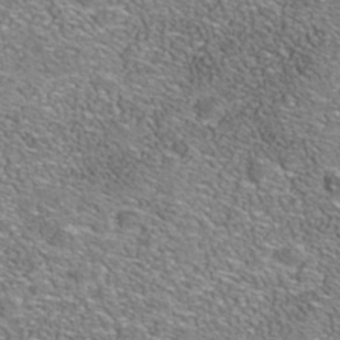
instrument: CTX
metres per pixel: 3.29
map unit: Nhe
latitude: -41.2565
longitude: -100.1767
